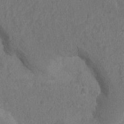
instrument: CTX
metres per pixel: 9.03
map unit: Nhu
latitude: 11.2726
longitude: -27.4993
